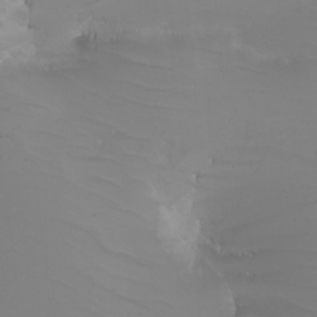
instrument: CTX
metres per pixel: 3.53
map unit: Nhu
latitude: -5.1242
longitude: -91.4426
